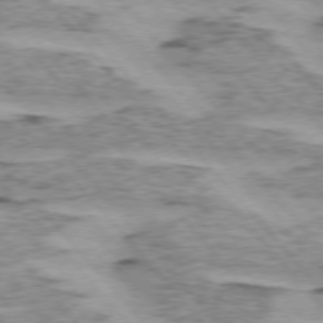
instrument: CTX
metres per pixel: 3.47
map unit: lApd
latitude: 75.1970
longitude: -77.6882
